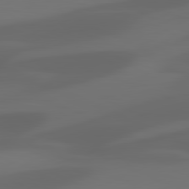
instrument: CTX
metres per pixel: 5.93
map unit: lApd
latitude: 81.2915
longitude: 122.7086
